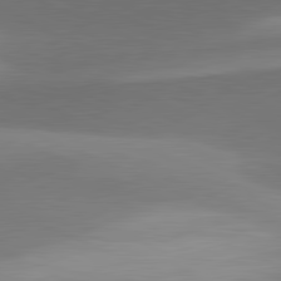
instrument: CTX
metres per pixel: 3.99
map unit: lApd
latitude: 81.4048
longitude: 129.8045
